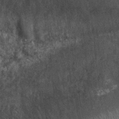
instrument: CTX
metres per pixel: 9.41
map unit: Ht
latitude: 2.6112
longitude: -19.2915
